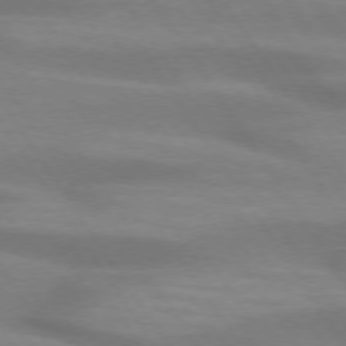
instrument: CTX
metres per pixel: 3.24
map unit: lApd
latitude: 73.8395
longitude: -54.1578
